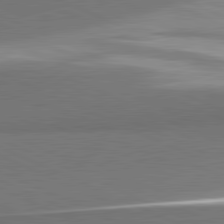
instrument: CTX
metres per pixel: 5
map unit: lApd
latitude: 81.8016
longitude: 156.8786
